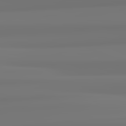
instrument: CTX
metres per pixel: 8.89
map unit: lApd
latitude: 82.4978
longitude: 170.9353
